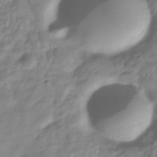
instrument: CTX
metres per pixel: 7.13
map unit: Hve
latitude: -32.2929
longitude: 91.5777
